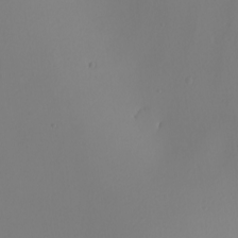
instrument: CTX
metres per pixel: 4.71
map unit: Nhu
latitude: -7.7099
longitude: -95.0270
